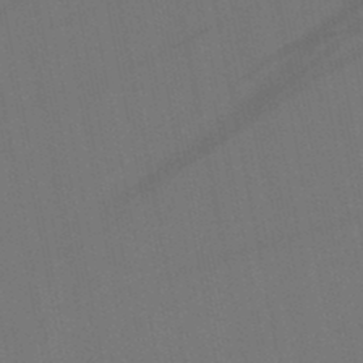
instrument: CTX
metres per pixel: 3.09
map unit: lHb
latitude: -47.4643
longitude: 71.9367
